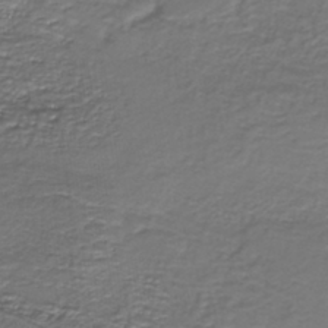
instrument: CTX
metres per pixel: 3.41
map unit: lHb
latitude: -39.4644
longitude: 53.3320
